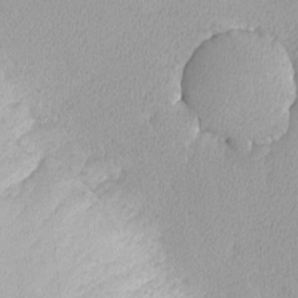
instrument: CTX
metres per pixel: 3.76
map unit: lHvf
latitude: -14.2362
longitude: -99.8205
